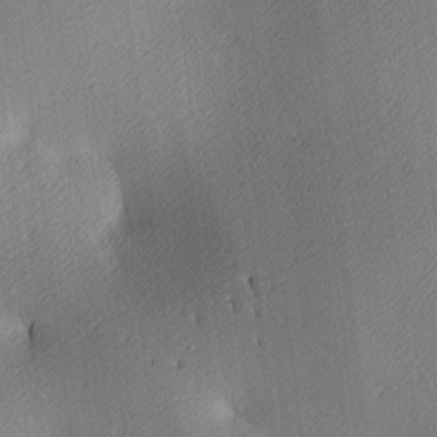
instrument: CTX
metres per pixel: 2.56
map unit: lAa
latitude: 3.7260
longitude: -116.4601
